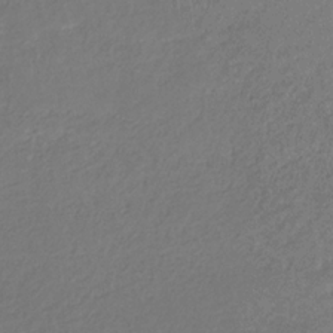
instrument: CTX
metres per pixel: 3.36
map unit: eHb
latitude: -30.4818
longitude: 65.7667
